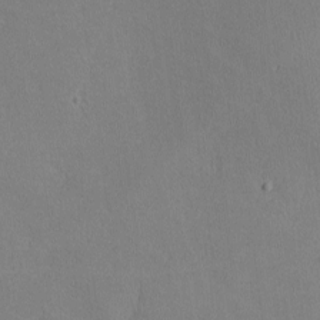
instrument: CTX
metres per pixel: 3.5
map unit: lHvf
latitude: -10.2928
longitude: -100.2334
